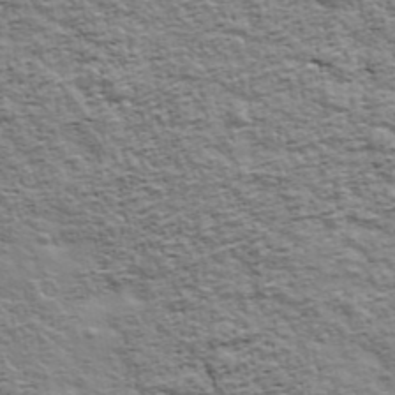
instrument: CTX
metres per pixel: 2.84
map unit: Ave
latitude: 43.0459
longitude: -111.6316
